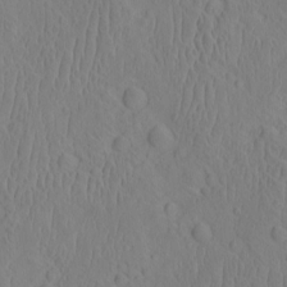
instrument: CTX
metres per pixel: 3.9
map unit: eHh
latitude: -2.2739
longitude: 19.1053
